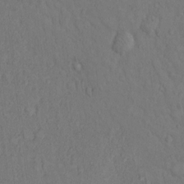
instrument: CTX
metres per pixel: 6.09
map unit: eHh
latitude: 13.8583
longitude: -61.9150
